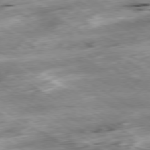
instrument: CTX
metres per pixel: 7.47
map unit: Hpe
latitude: -79.4643
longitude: -20.9325
